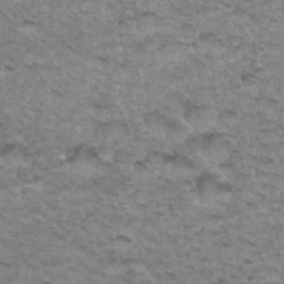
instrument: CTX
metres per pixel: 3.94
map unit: Hto
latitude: 34.9513
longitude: -47.5371
